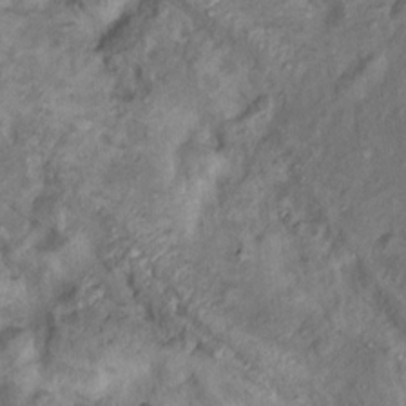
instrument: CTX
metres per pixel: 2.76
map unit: Nhu
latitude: 11.6316
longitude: -27.3104
